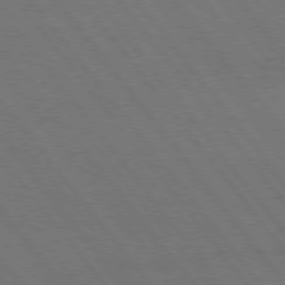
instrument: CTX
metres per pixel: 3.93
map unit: Hpe
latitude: 75.3482
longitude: -137.8773
